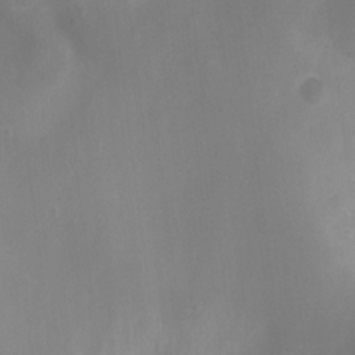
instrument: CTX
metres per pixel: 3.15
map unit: Ht
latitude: -10.8975
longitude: -28.1955
